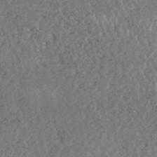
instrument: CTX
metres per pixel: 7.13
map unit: HNhu
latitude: -48.1417
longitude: 98.4062
